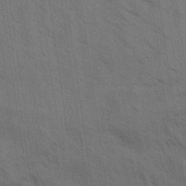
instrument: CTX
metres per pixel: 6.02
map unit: Aa
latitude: 31.8962
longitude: -139.6316
